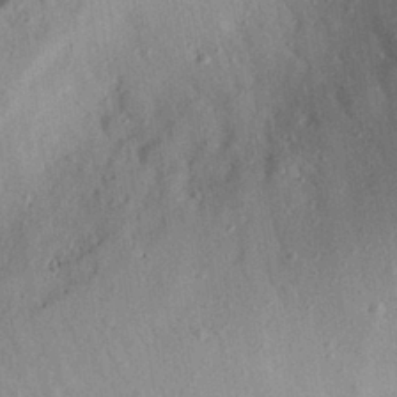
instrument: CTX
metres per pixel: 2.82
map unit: Aa
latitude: 28.5357
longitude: -145.4426
